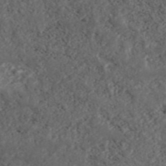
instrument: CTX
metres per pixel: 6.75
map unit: ANa
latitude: 43.9906
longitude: 36.8408
